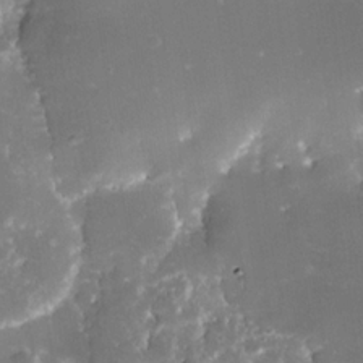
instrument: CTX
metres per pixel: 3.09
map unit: Nhe
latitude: -32.8408
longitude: -116.4223
